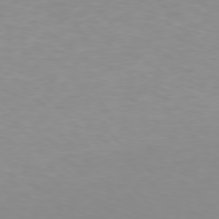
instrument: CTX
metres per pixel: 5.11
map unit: Hpe
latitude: 77.5938
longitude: -162.0633
